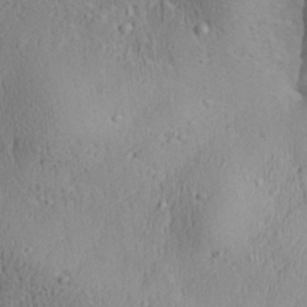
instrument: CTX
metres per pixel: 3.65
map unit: Aa
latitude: 28.1955
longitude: -138.2333
